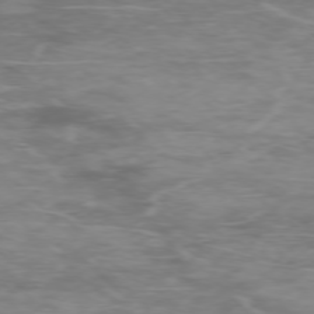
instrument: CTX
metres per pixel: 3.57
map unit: Ap
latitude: -75.9745
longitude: -68.5168
